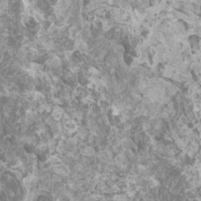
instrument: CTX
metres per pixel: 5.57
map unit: HNhu
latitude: 1.5371
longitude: 0.5196
